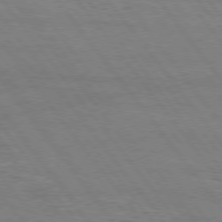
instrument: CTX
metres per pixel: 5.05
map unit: Hpe
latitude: 75.1970
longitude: -145.0647
